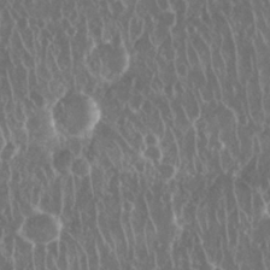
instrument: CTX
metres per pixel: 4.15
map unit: Nhu
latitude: 28.4601
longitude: -63.3293
